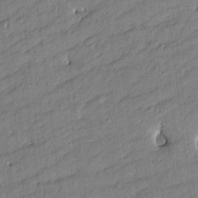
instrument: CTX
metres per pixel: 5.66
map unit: Htu
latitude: -8.4440
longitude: 177.0486
